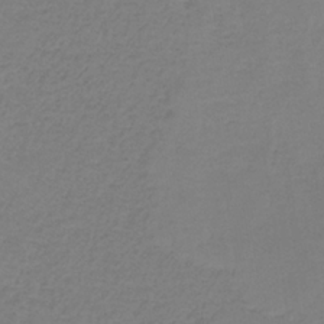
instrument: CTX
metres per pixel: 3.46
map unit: HNb
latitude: -35.6344
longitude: 53.8611
